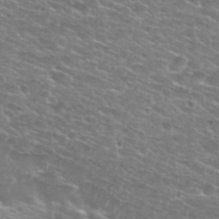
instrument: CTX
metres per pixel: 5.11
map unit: Nhu
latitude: 28.8758
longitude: -48.7813
